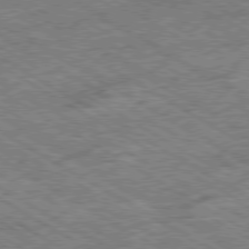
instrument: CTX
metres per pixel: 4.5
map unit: Ap
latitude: -79.9556
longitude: -79.4994
